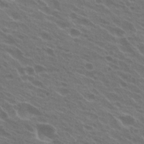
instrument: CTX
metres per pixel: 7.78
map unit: Hto
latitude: 24.4790
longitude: -38.3089
